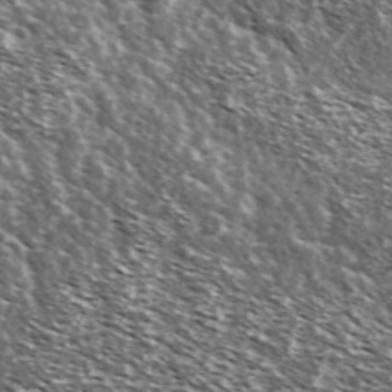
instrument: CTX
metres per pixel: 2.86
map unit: Ave
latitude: 37.4616
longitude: -108.4790
